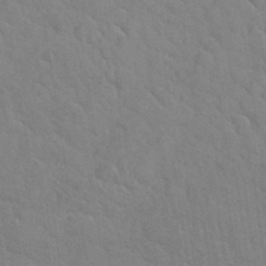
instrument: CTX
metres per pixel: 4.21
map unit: Hto
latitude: 34.7246
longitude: -51.6882
